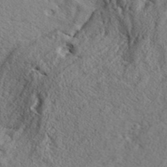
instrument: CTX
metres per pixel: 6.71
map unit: Aa
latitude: 32.6302
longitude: -136.4790
